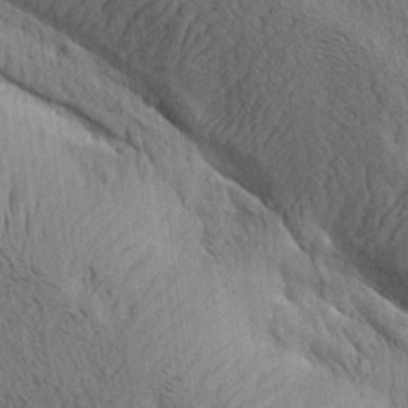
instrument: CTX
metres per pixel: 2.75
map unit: lAa
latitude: 21.4994
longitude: -138.6113
